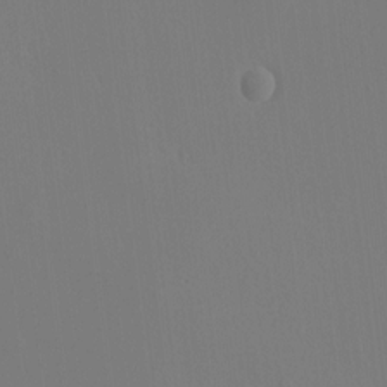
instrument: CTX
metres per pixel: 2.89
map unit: HNhu
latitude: 7.2726
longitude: -0.2711
